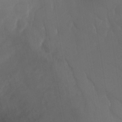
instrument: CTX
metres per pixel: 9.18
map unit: Nhu
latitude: 25.5560
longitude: -57.4804
